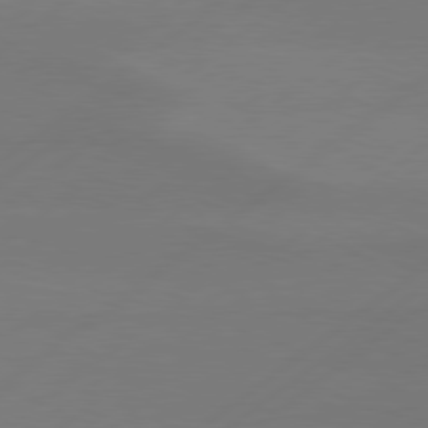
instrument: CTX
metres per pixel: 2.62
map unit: Hpe
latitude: 78.7813
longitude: -131.0459
